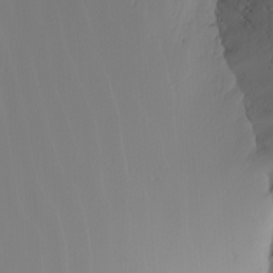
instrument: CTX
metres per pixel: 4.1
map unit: Nhu
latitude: -4.9352
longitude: -92.3089
